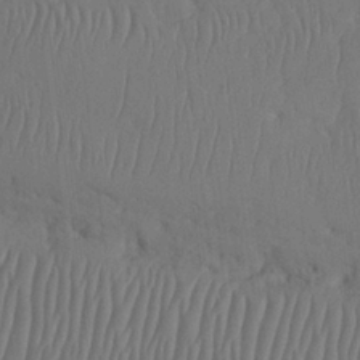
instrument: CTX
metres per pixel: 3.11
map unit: Nhu
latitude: 25.9906
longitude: -70.9136
